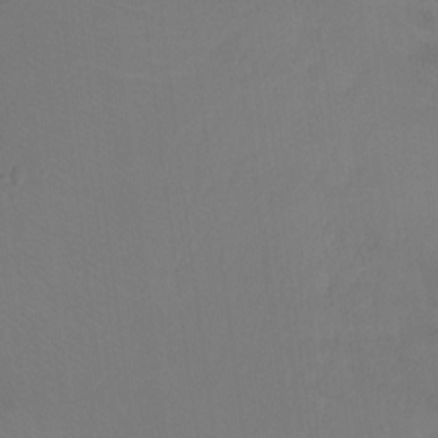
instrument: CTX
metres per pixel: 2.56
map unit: Ht
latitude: -9.3132
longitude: -37.8584
